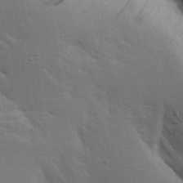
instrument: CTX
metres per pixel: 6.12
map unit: Aa
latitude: 19.0458
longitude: -126.1578
